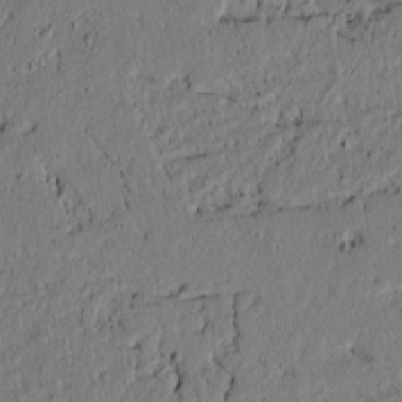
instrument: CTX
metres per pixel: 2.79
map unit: lAvf
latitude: 4.2900
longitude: 165.0487
